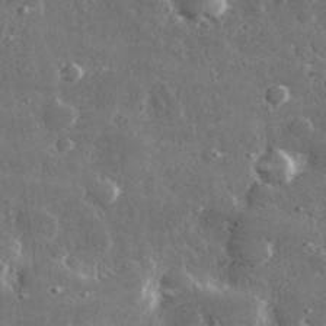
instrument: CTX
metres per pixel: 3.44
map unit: lHvf
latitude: 31.1592
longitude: -90.8569
